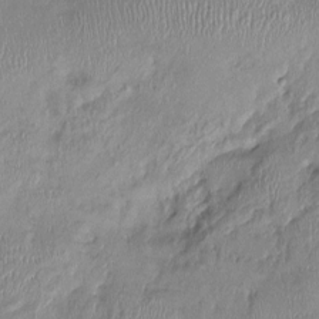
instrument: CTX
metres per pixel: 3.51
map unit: Nhu
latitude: -0.8219
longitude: -14.6113
